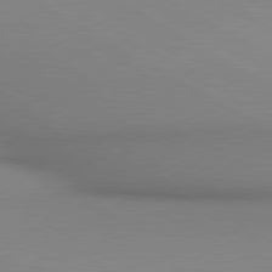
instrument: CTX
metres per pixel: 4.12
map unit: lApd
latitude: 80.4034
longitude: 135.8422
